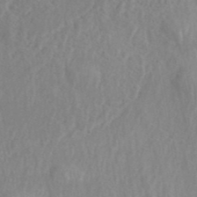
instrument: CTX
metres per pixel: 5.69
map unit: ANa
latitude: 42.9514
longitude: 53.7099
